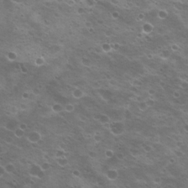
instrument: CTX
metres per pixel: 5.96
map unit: Nhu
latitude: 21.1403
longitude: -31.4427
